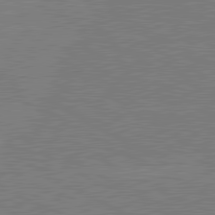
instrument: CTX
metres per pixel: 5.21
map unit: lApd
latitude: 80.8002
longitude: -126.5924
